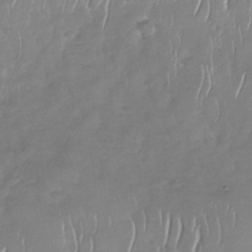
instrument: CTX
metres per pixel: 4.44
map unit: Nhu
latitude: -30.1606
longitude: -60.1011
